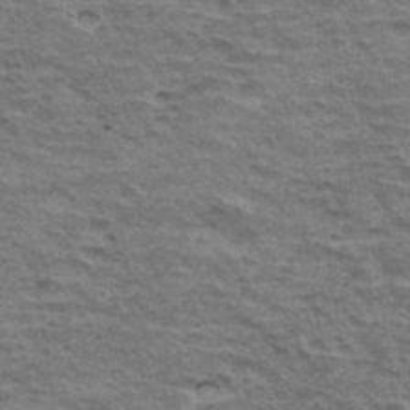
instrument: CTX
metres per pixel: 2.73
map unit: Hto
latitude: 34.7057
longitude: -43.1781
